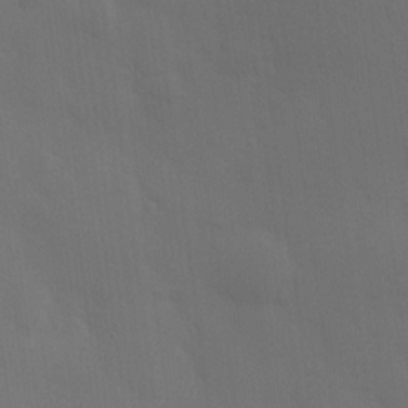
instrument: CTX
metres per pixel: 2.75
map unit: Hve
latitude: 19.6694
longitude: 150.8030
